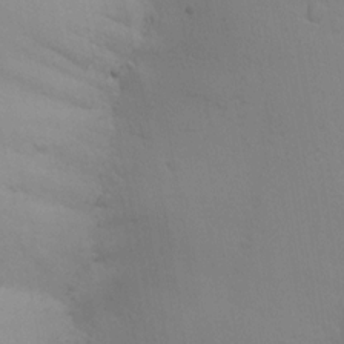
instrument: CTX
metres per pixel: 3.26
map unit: Ave
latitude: 0.4034
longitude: -112.4790
